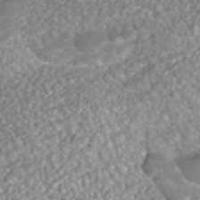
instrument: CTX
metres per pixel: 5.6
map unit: ANa
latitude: -41.8422
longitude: 103.8989
